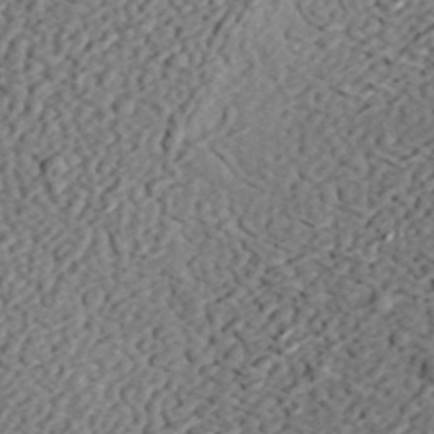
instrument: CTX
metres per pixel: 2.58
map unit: eHh
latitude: 37.0270
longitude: -79.4616
